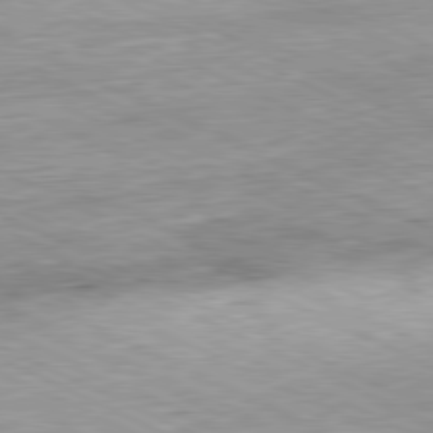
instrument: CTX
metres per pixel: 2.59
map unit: Hpe
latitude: -81.4644
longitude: 10.5763
